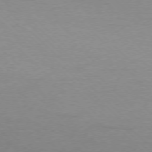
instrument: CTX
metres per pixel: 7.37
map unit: Ap
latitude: -77.0864
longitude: -70.5168
